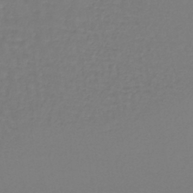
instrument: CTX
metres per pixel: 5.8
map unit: lHb
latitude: -42.5195
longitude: 71.5399
